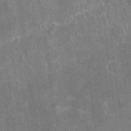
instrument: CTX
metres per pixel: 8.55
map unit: eHh
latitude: 4.8569
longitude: -67.7260
